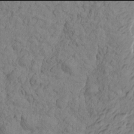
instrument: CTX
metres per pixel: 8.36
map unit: Htu
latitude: -2.0094
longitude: -175.3671
